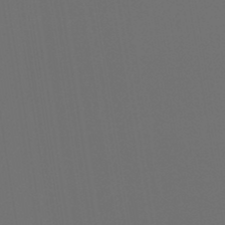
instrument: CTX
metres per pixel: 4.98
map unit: lHb
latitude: -47.3320
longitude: 71.0109
